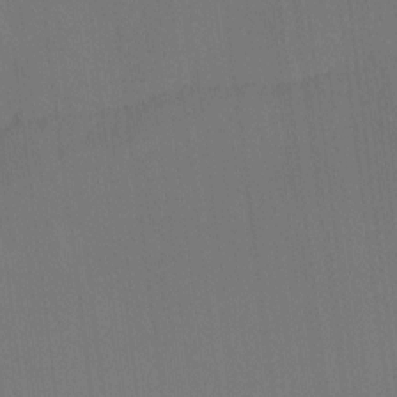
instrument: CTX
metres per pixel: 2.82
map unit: Ht
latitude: -8.6896
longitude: -38.8380
